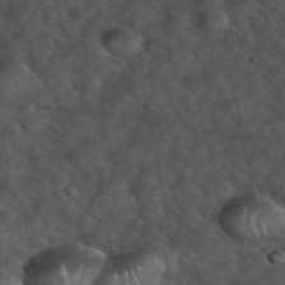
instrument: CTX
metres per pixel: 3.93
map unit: eHh
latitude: 39.6505
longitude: -56.7435
